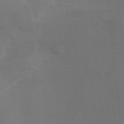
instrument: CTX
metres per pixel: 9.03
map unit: Ave
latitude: 1.1403
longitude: -112.7624
